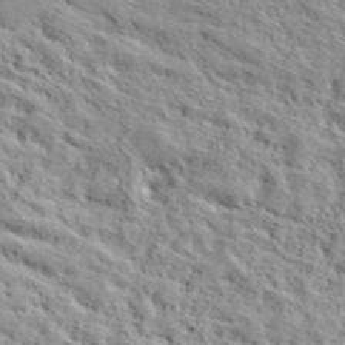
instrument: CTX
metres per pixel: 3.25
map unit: lHvf
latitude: 40.0633
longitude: -86.9514
